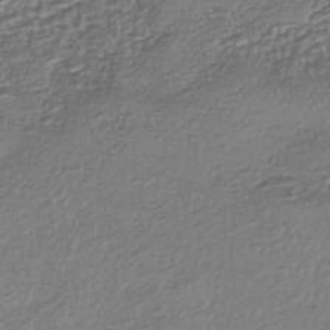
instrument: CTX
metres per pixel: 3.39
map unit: eHh
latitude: -42.8785
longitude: 122.1039
